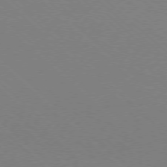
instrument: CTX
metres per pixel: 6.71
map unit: Ap
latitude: -78.3117
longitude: -91.8205
